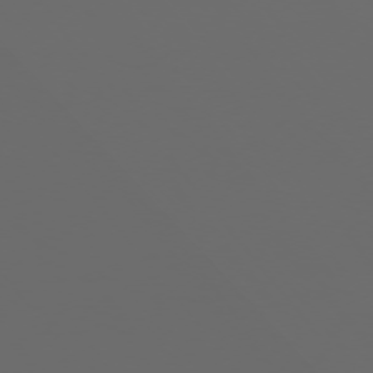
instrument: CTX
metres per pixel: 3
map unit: Ap
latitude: -76.1228
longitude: -74.8947
